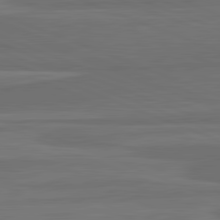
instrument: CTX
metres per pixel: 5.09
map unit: lApd
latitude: 82.2711
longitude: 168.3117
